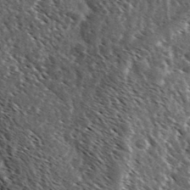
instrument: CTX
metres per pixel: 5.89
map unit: Ave
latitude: 37.1403
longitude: -110.2712
